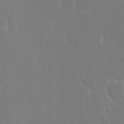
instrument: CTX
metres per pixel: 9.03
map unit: eHh
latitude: 6.3845
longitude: -69.2915
